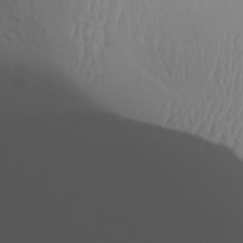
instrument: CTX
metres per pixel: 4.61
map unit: Aa
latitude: 29.6316
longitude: -133.2726
